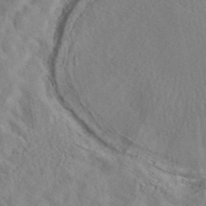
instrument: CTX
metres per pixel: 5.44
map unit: eAb
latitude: 40.1955
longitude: 105.6344
